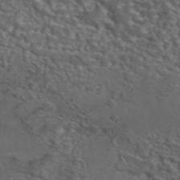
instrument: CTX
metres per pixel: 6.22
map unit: eAb
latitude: 43.9339
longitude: 103.7478
